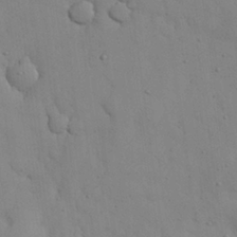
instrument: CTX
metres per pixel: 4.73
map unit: eHh
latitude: 27.6694
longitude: -75.6694
